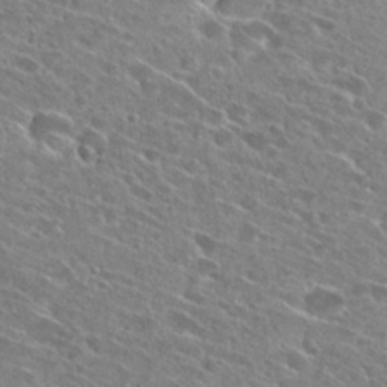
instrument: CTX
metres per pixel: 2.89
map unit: Hto
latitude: 27.2348
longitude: -44.8947
